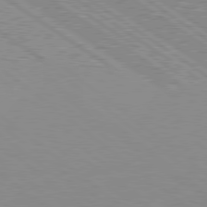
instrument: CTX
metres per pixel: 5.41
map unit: Hpe
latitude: 79.1026
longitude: -162.0633
